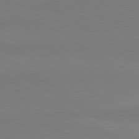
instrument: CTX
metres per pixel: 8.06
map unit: lApd
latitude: 81.1970
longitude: 159.7477
